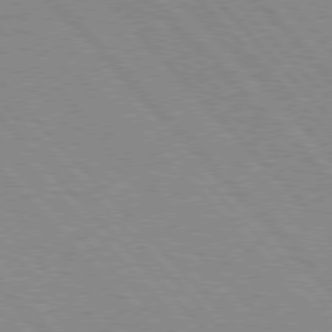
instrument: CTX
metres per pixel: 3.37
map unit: Hpe
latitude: 76.8380
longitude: -126.2712
